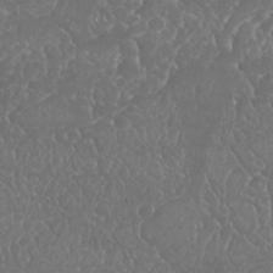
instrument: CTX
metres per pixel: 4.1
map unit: Nhu
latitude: 25.2725
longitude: -60.6868
